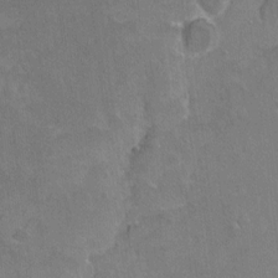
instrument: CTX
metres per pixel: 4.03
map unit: Ht
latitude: -5.1620
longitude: -36.3656
